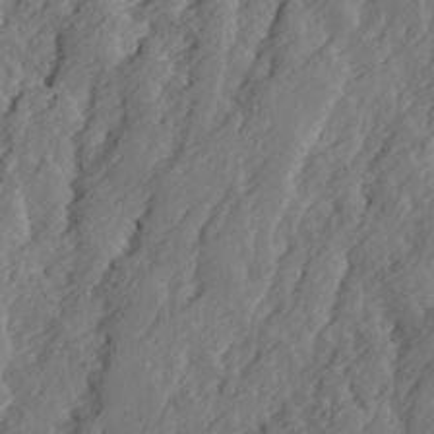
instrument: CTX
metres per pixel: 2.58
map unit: Ave
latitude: 14.0633
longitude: -135.1025
